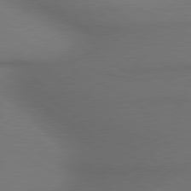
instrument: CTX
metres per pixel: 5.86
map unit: lApd
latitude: 79.8206
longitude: -175.8961
